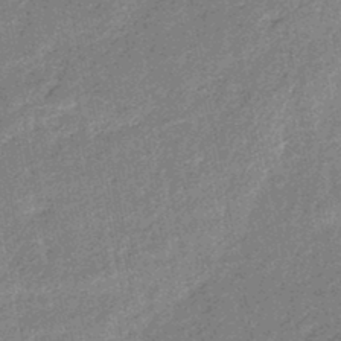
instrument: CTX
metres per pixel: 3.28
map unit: eHb
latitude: -44.4818
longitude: 89.1431
